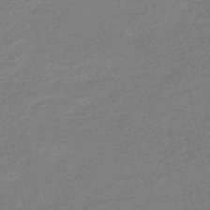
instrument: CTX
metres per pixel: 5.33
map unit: lHb
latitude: -48.6141
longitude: 82.2928
